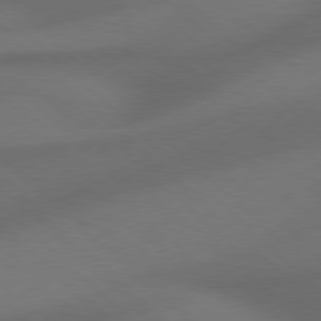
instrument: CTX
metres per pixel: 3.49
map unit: Hpe
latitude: 77.8394
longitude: -149.9717
